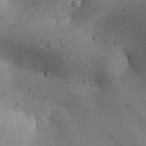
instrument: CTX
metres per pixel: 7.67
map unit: Aa
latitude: 30.3468
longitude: -145.0458
